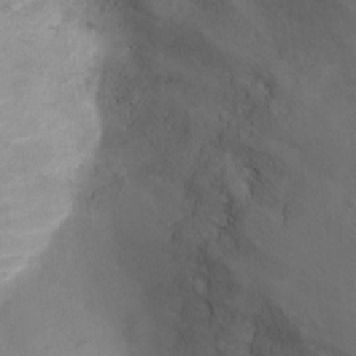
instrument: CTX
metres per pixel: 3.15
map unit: Ht
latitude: 2.4412
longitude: -25.9339
